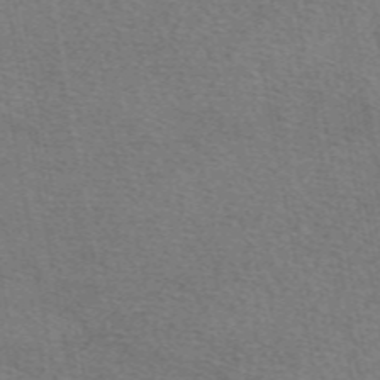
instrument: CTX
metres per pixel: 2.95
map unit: eAb
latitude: 49.8961
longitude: 110.5951
